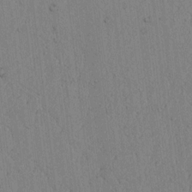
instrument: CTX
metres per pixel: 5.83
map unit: lAvf
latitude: 6.6868
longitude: 167.7289
